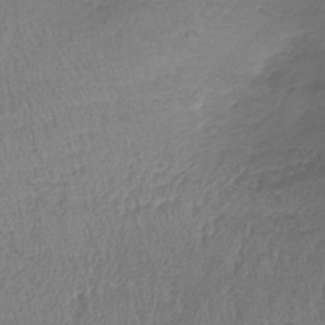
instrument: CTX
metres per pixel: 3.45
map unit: lHb
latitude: -38.9920
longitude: 73.1620
